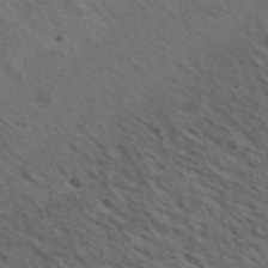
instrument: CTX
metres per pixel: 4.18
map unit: ANa
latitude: 42.1011
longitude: 25.9556
